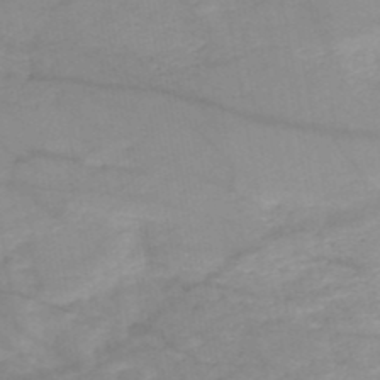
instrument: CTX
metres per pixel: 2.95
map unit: HNb
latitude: -50.4062
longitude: -39.9528
